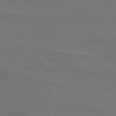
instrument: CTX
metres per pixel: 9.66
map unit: lApd
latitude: 74.5924
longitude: -56.3845
